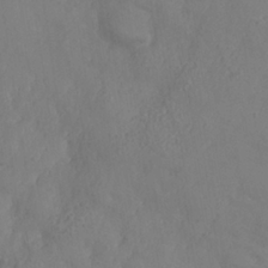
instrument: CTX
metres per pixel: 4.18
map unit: Nhe
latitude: -37.1242
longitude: 139.0298
